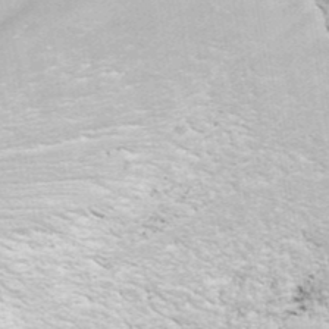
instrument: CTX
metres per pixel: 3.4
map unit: ANa
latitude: 40.2711
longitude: 20.9541
